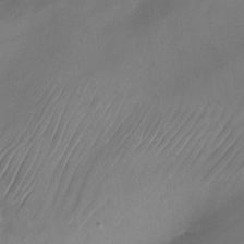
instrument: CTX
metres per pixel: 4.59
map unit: Nhu
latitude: -24.2928
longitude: -71.2915
